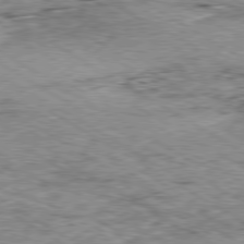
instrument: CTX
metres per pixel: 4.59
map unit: Ap
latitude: -80.4062
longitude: -51.1970
